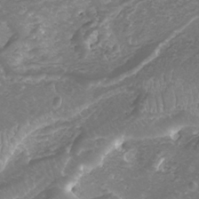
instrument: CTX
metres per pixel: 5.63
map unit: Nhu
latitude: -8.1228
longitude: -94.3467
